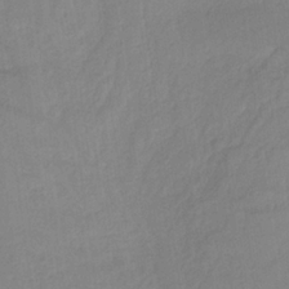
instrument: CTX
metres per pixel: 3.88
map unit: HNb
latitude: -33.3888
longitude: 64.3307
